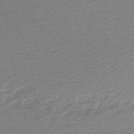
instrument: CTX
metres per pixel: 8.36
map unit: HNb
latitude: -48.0094
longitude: 60.4440
